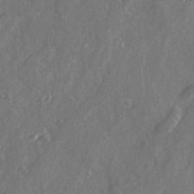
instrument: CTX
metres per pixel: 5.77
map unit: Ave
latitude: 21.3482
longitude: -132.2523
